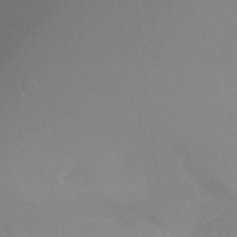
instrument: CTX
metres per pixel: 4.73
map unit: Ht
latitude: -6.8030
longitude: -27.8772
